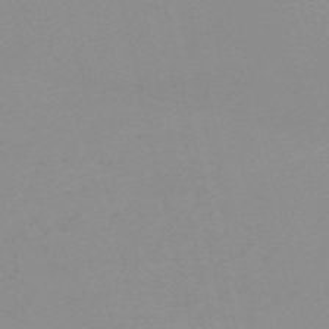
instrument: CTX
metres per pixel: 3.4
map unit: HNb
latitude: -56.5762
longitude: -43.0836
